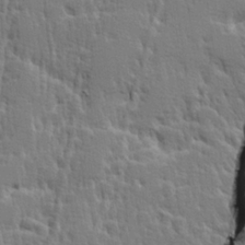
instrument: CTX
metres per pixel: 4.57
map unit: lHvf
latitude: 25.1592
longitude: 143.6343
